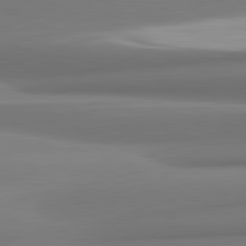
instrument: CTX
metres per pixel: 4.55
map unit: lApd
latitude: 81.7827
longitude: 176.1606
